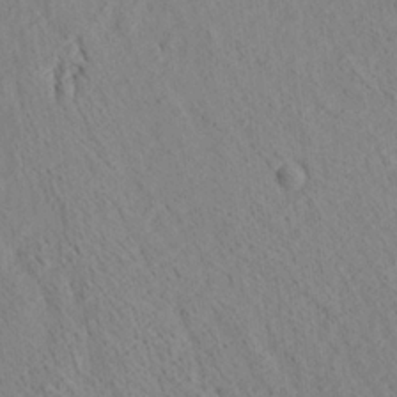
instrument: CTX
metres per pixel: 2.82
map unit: Ave
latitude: 21.4805
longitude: -140.2144
